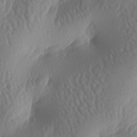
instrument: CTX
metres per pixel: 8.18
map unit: lAa
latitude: -6.8219
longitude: -128.3467
